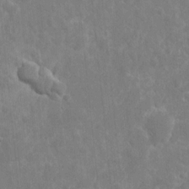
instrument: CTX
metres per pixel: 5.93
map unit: eHh
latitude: 9.8395
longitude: -71.7638
